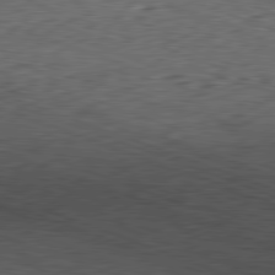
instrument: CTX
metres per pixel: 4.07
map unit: Hpe
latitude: -82.1039
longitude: 13.8422
